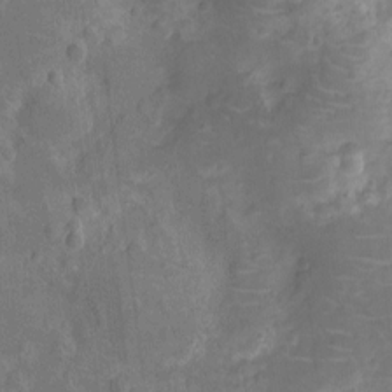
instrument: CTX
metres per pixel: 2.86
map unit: Ht
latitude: -11.7289
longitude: -24.4790
